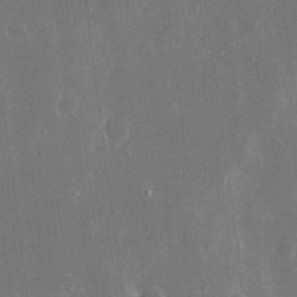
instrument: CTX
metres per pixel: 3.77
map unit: eHh
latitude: 15.7072
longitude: -71.2159
